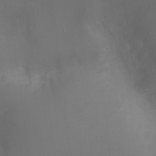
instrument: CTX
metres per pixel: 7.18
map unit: Ht
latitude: -1.0298
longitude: -16.2712
